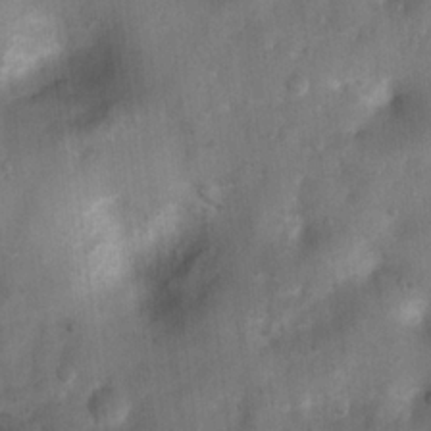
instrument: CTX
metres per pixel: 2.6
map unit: Ht
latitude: 4.2144
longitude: -22.0822
